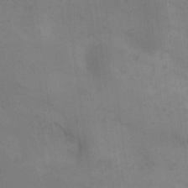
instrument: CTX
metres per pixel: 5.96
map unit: eHh
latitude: 18.5168
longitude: -66.3656
